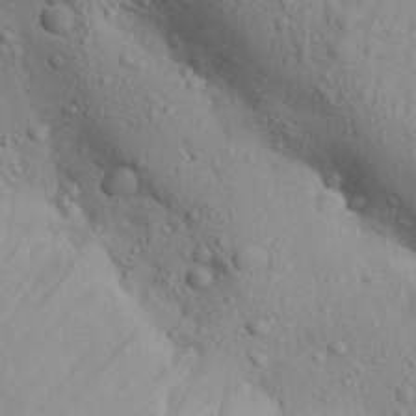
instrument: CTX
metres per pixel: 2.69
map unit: Aa
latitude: 28.1011
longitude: -132.4412
